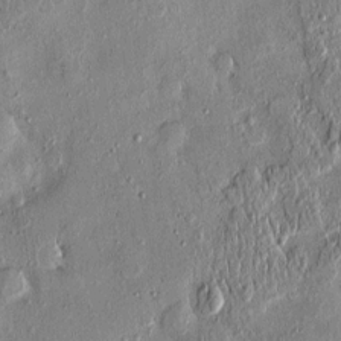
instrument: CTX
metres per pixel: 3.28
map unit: eHh
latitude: 0.1766
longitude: 15.5777
